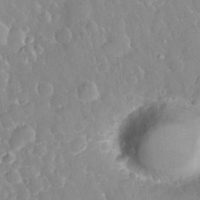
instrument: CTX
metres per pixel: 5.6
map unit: eHh
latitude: 32.7246
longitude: -59.9150
